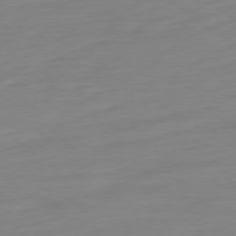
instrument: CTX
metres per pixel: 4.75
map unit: Ap
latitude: -78.5951
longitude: -98.4601
